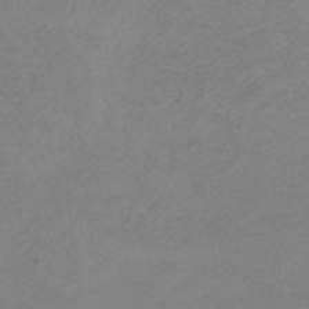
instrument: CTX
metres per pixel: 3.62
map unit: HNb
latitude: -33.5399
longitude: 61.2187
